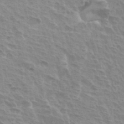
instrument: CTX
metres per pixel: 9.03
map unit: Hto
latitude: 33.8394
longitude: -40.7057
